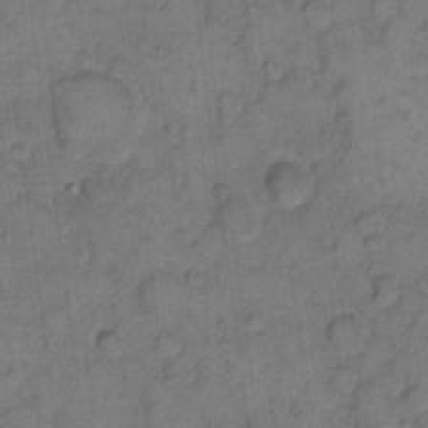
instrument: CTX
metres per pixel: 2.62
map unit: eHh
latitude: 11.2537
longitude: -63.6316
